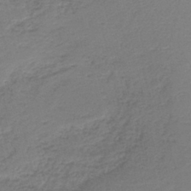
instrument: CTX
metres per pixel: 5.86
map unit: HNb
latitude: -41.6155
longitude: 50.1795
